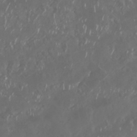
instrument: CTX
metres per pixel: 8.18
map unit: Nhu
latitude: 29.2159
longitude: -59.1970
